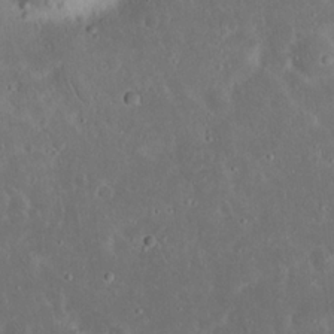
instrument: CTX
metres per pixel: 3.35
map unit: Nhu
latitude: 23.1025
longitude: -71.0836
